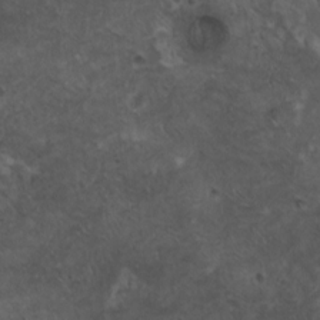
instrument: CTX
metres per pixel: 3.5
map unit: HNhu
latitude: 2.9136
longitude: 4.4629
